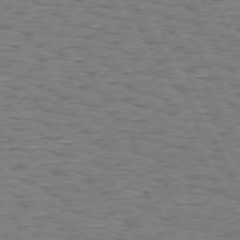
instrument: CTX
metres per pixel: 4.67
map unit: Hpe
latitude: 74.0633
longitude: -135.3103
